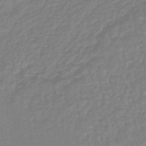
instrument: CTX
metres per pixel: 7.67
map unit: lHb
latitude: -41.8233
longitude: 67.2376
